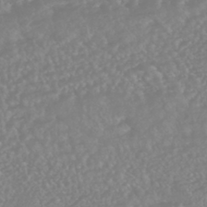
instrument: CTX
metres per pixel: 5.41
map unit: HNhu
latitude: -45.9178
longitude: 97.4077
